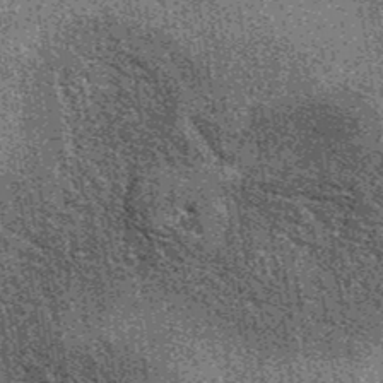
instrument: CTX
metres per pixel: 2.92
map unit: eAb
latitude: 38.1578
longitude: 107.5021
